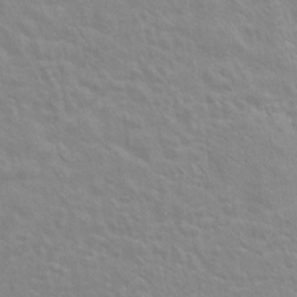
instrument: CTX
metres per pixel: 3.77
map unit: Hto
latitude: 7.4426
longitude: -31.2915
